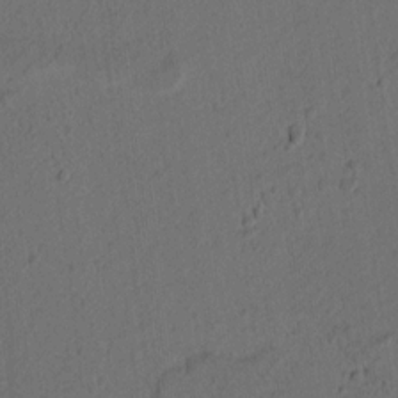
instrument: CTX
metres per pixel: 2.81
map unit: lAvf
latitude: 8.4790
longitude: 166.4818
